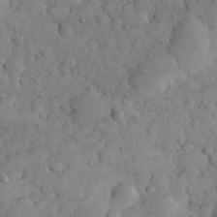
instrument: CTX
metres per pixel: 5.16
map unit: eHh
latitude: 31.2348
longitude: -68.1767
